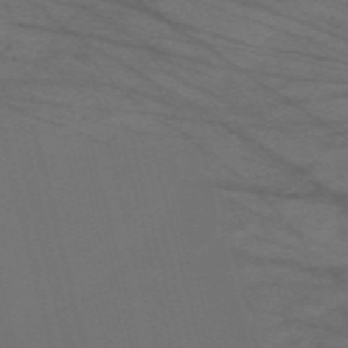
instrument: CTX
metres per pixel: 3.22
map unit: Nve
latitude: -59.7099
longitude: 61.3321
